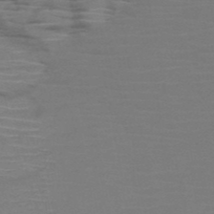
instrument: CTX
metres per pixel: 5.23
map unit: HNb
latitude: -50.6140
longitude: -46.1200
